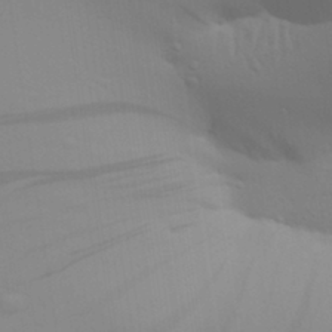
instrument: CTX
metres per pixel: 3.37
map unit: Aa
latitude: 30.9703
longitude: -133.5938
